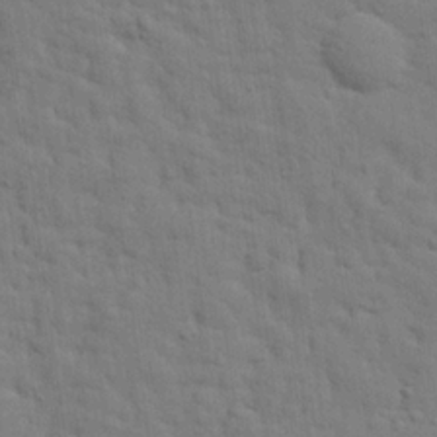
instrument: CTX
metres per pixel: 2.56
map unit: eHh
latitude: 24.8191
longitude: -79.5560
